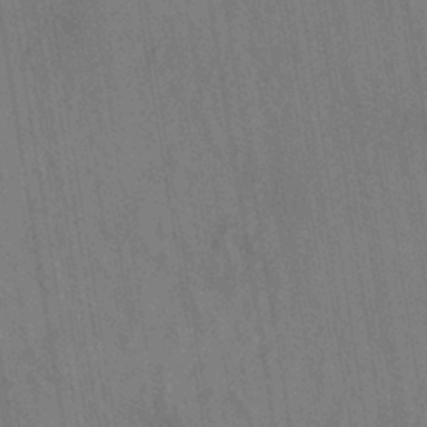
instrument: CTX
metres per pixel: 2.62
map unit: eHh
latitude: -39.6344
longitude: -26.7057
